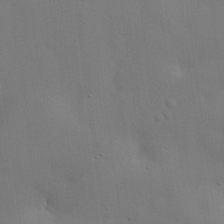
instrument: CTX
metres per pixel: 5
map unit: lHvf
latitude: 21.8584
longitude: 145.6722
